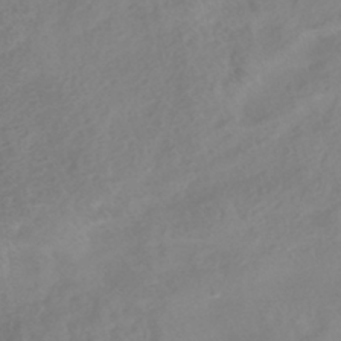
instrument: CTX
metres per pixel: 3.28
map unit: HNhu
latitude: -41.2376
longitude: 93.2187
